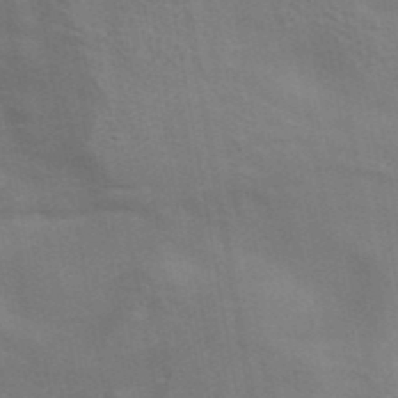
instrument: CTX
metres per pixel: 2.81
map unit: ANa
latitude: 42.0633
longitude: 14.1795
